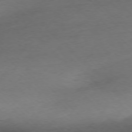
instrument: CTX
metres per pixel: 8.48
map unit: Ap
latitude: -77.1620
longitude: -64.8380
